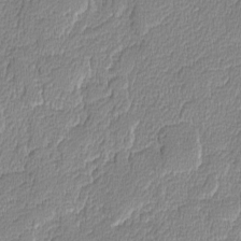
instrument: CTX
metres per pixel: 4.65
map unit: lAvf
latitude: -8.2739
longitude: -114.0822
